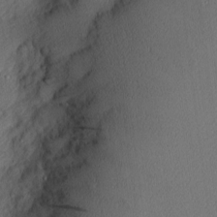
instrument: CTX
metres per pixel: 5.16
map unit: Nhu
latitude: 1.2537
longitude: -77.3103
